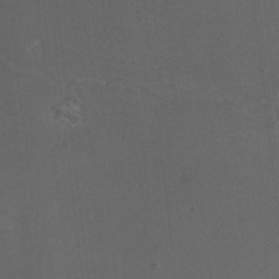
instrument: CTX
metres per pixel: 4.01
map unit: Nhu
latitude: -9.8044
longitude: -76.2900
